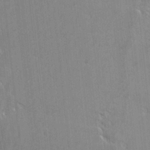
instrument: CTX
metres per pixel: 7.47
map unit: Aa
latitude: 17.1781
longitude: -149.4804
